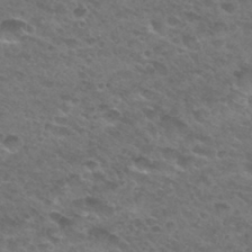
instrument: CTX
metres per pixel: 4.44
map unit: Hto
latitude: 32.4979
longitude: -48.8947
